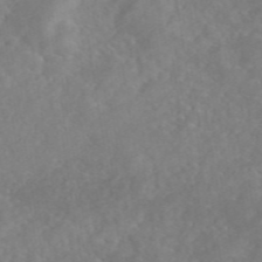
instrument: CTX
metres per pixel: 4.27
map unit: eAb
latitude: 46.5735
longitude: 126.9541
